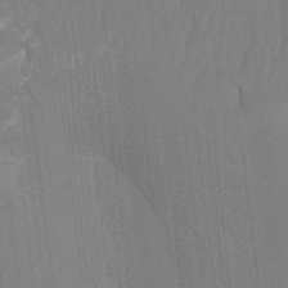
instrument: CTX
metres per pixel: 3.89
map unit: Ht
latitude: -3.8611
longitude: -27.1592
